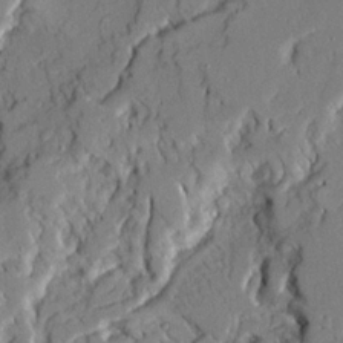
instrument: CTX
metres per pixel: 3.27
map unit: Ave
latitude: 22.0633
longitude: -129.4804
